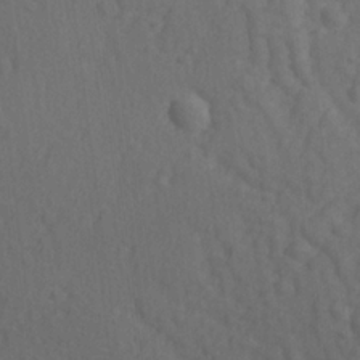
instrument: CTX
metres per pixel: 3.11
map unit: lAvf
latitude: -9.4832
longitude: -121.1215
